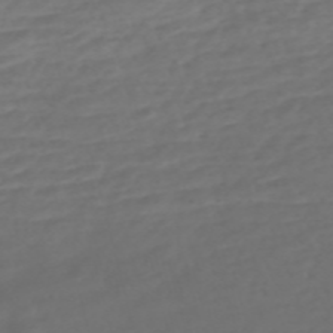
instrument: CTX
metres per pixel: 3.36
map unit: Nve
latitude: -58.7274
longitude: 57.5588
